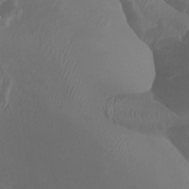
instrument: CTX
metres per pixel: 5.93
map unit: Ht
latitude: -0.8408
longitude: -17.7828
